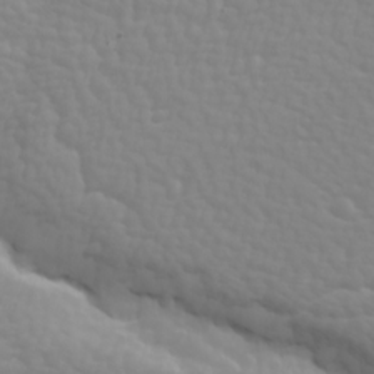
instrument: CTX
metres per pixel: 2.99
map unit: Ave
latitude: 18.5168
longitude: -133.6694
